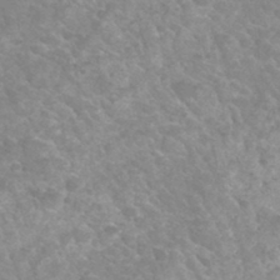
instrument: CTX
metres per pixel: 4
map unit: Hto
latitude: 34.2711
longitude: -49.8205
